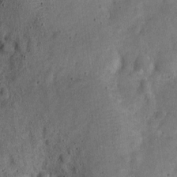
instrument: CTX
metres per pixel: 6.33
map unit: Nve
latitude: -25.5210
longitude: 105.7855
